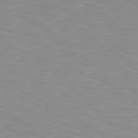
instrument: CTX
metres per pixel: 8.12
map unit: Hpe
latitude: 78.6869
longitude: 175.4643
